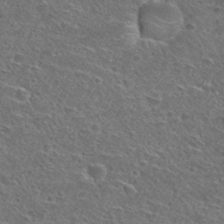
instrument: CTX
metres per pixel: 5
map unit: Nhu
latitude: 29.8394
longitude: -48.5357
